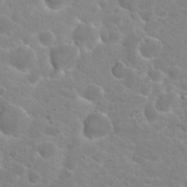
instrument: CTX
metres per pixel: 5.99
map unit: Hto
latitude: 21.7828
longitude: -39.0836
